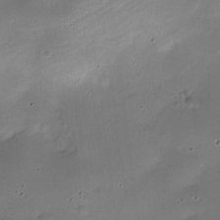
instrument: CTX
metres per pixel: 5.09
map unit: Nhe
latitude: -19.8989
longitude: 143.4265
